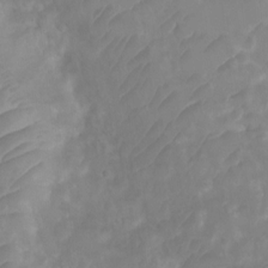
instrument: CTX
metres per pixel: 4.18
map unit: Ht
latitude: 3.3481
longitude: -27.5371
